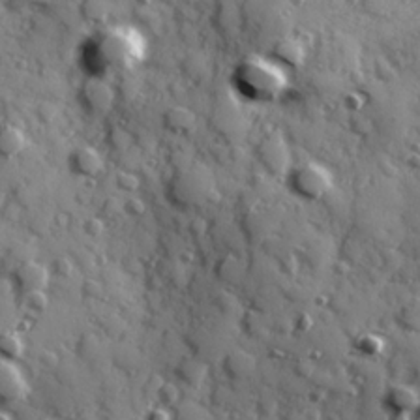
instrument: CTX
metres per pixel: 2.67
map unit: Hve
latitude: 24.8757
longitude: 147.0108
